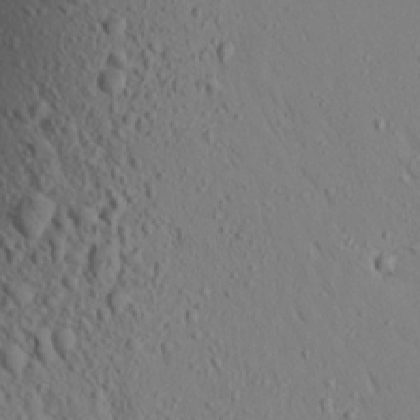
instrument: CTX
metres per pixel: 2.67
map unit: Aa
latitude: 17.8583
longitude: -148.2523
